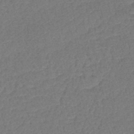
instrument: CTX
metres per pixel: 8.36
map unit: lHb
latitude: -42.9541
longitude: 78.6518
